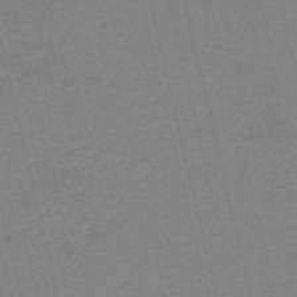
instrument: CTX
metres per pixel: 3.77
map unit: HNb
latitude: -53.3698
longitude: -37.1781
